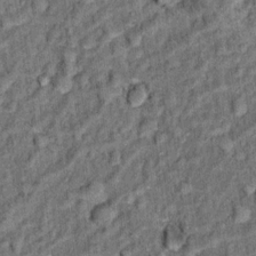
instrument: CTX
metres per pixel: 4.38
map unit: Hto
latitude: 14.3468
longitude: -34.7057
